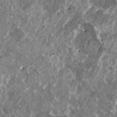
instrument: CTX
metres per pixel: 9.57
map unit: HNhu
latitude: 1.1025
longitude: 5.7477
